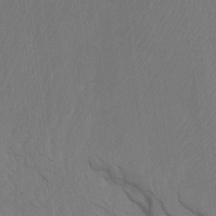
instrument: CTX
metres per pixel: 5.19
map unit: Htu
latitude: -6.9353
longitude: -68.3278
